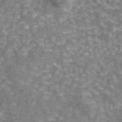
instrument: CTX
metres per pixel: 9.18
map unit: eAb
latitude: 44.1011
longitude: 106.8408
